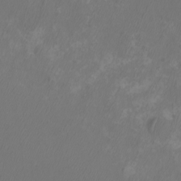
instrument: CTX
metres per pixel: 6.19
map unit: eHh
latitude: -7.1053
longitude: -76.4223
